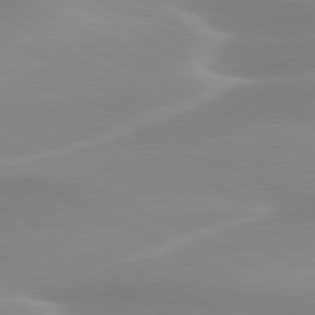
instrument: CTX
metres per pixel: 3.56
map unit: lApd
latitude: 79.9717
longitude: -115.6882
